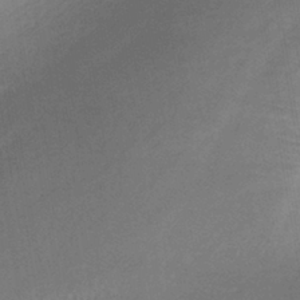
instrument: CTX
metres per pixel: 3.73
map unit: lHb
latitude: -40.5951
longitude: 72.5007
